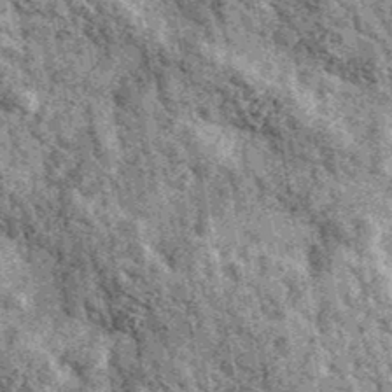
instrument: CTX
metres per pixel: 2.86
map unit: Ave
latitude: 40.6302
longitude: -107.6316
